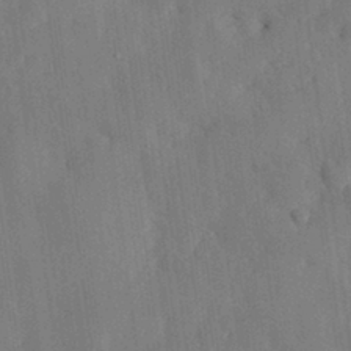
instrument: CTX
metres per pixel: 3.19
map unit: eHh
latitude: 30.2334
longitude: -77.1214
